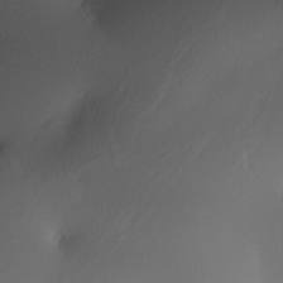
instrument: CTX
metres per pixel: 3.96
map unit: Nhe
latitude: -33.5399
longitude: -116.1200
